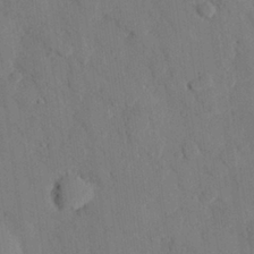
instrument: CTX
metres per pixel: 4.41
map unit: eHh
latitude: 27.6883
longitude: -80.3467
